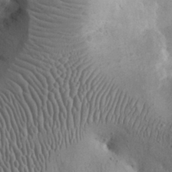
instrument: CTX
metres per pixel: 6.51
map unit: eHh
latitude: 23.8772
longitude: -66.9891
